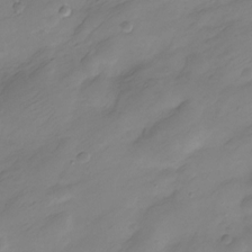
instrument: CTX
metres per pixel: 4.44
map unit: Nve
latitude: -21.4832
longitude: 107.1620
